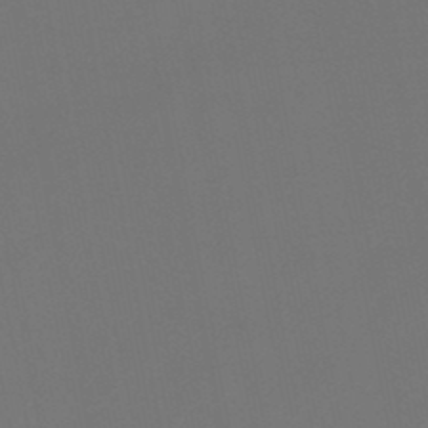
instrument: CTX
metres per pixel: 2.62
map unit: lHb
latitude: -47.6344
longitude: 68.7652
